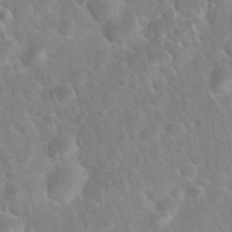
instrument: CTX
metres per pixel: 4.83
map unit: Nhu
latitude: 27.2726
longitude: -62.1956
